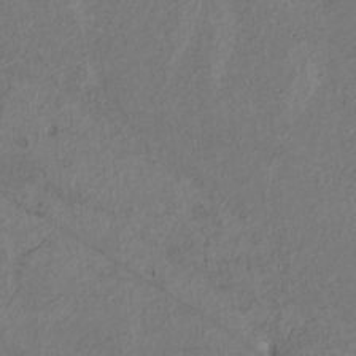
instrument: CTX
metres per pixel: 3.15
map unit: Htu
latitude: 2.4601
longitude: 148.5952
